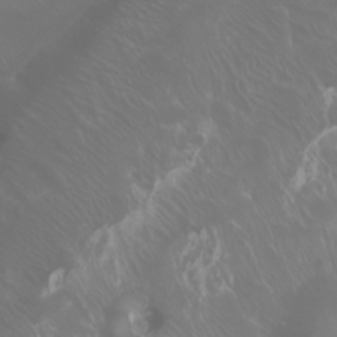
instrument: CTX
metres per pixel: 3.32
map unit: Aa
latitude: -6.1228
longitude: -72.3090
